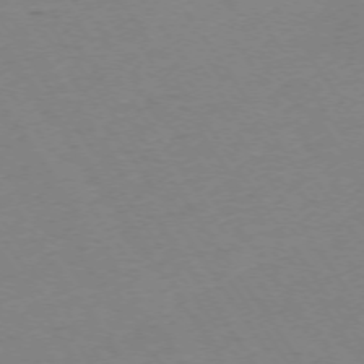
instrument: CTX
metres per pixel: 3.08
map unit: Ap
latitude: -73.7288
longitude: -85.4993
